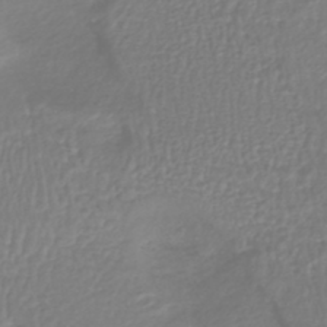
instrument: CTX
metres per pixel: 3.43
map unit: HNhu
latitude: -46.0850
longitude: 98.9353
